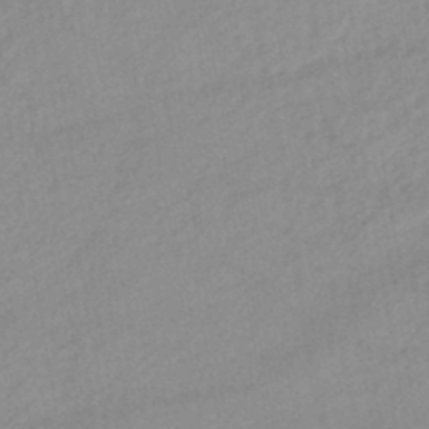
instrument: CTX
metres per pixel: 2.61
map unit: lHb
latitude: -44.3495
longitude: 67.0297
